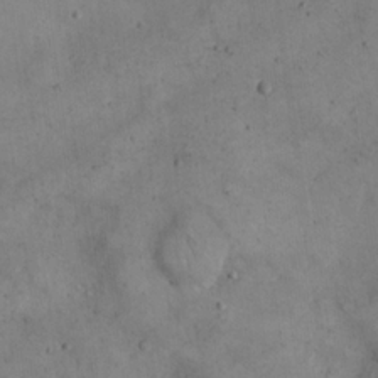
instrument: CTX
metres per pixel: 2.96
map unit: eHh
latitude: 20.9703
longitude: -61.4048
